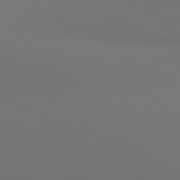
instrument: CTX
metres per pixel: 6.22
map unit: lApd
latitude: 81.0080
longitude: 152.2550
